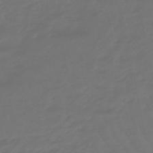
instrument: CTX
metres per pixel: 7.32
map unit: lHb
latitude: -47.8044
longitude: 82.0472
